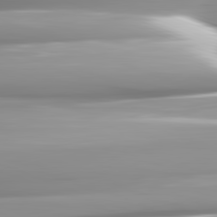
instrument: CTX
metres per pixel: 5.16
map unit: lApd
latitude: 82.3278
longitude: -143.0081
